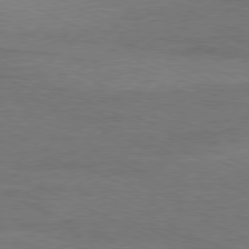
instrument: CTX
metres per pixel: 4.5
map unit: Ap
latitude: -81.0487
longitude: -84.9514
